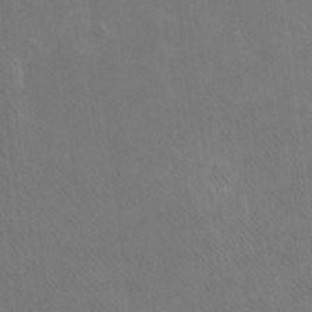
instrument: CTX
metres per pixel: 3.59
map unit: Ht
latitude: -6.7085
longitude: -36.7624
